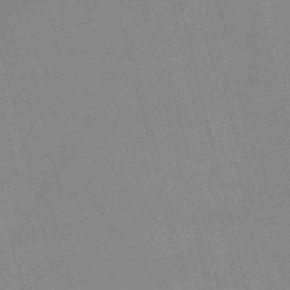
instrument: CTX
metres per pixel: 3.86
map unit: HNb
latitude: -52.4251
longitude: -47.1215
